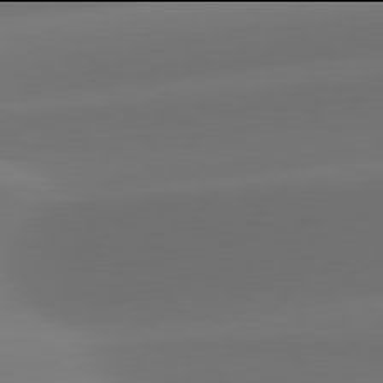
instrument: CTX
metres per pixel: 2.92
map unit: lApd
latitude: 81.9906
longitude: -163.8017
